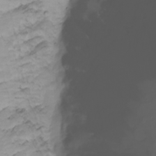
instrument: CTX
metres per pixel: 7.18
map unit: Nhu
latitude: -8.9164
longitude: -80.8569
